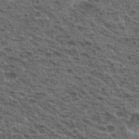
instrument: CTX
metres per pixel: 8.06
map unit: Nhu
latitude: 19.5749
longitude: -31.8773
